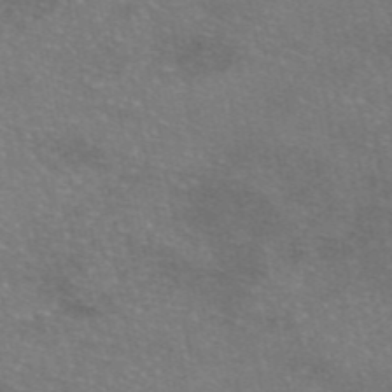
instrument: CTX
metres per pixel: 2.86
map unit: eAb
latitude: 46.5168
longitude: 105.9178
